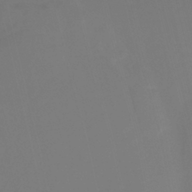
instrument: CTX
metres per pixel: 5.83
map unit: HNhu
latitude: -28.6330
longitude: 66.9919
